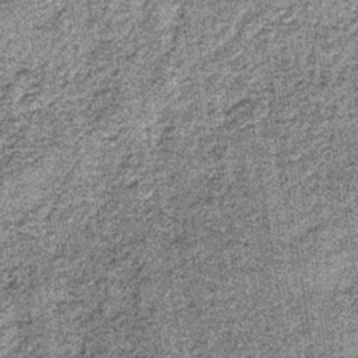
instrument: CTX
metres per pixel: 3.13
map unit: lHb
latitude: -36.5384
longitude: 64.6141
